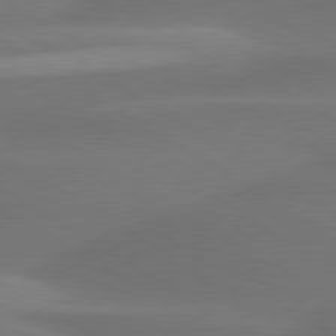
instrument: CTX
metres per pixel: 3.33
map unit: lApd
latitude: 79.6883
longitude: -88.3279
